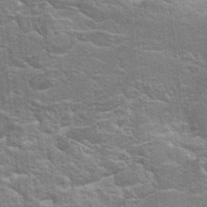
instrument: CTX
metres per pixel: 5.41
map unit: Hto
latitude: 23.6127
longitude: -47.2915
